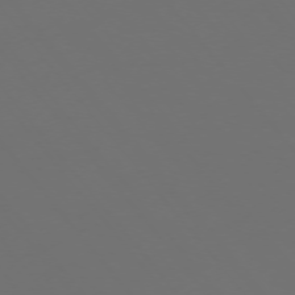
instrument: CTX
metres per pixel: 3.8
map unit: Ap
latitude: -75.1620
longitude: -77.0080
